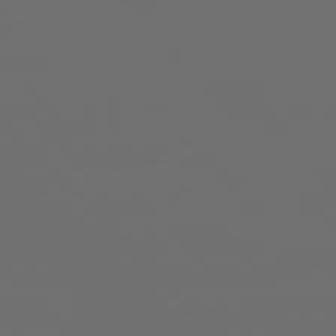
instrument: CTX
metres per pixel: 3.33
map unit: Ap
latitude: -76.2550
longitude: -82.6490
